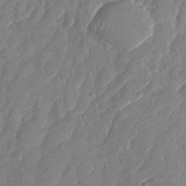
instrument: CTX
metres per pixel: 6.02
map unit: Nhu
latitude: -28.3495
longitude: -64.5546
